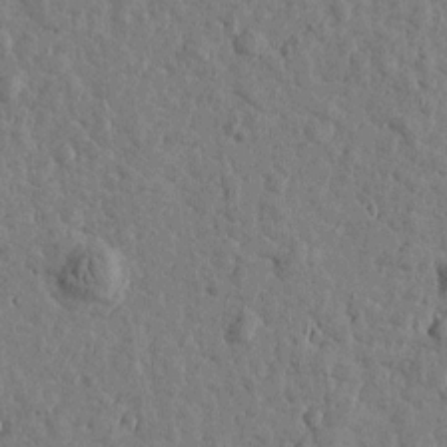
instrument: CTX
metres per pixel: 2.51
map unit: Htu
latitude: 1.2348
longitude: -178.8002
